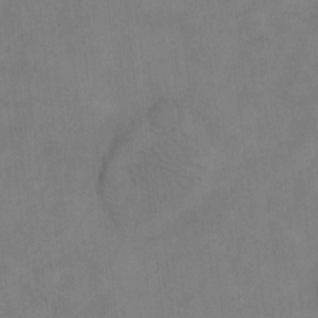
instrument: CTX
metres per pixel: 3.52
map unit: eHh
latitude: -8.3306
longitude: -67.8205
